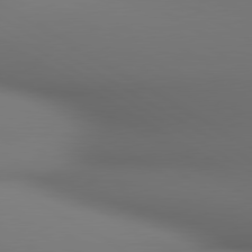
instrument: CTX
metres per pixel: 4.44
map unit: lApd
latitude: 80.5924
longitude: 137.7477
